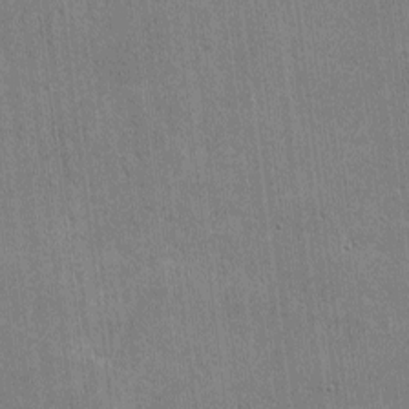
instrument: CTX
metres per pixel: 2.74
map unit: lHvf
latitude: -9.6722
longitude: -101.0270
